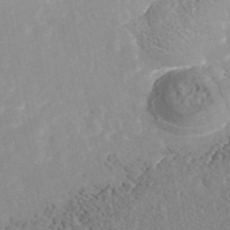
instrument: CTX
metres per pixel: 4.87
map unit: Nhe
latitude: -42.0283
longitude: -110.9136
